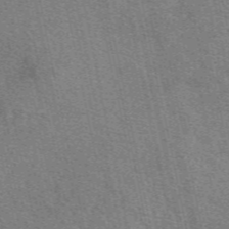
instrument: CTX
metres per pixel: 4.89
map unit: eAb
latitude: 50.1388
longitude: 107.6533
